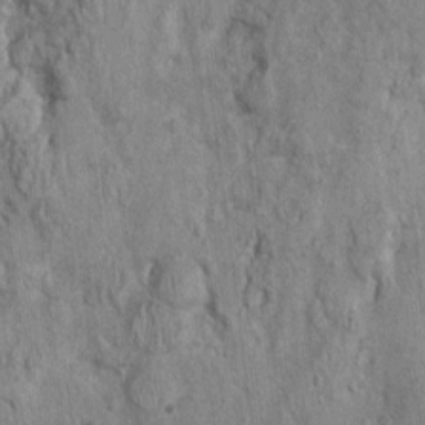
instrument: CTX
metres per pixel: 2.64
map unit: Nhu
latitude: -0.2173
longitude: -15.3860
